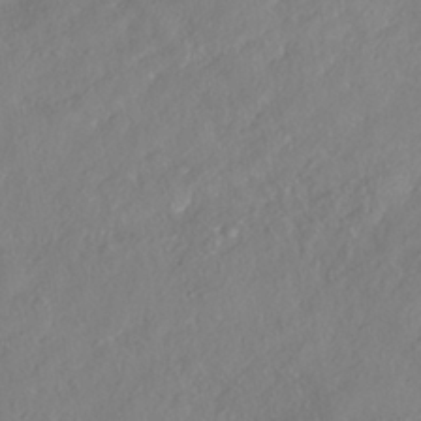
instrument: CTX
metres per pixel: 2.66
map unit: HNhu
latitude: -41.1431
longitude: 108.1606
